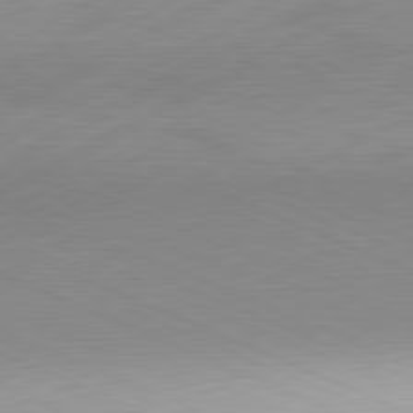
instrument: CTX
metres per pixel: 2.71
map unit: Hpe
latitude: -81.8045
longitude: 14.0094
